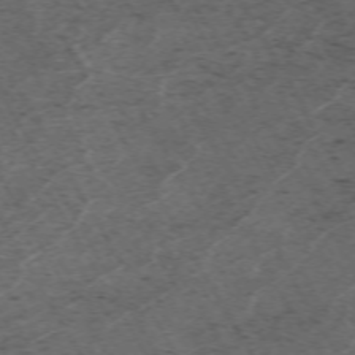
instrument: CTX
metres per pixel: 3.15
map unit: Hpe
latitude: -70.6141
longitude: 17.3132
